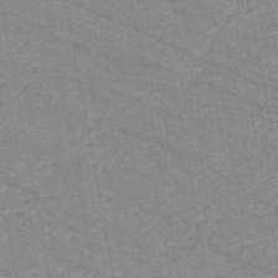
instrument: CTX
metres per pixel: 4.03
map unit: HNb
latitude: -48.1984
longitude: 57.1242
